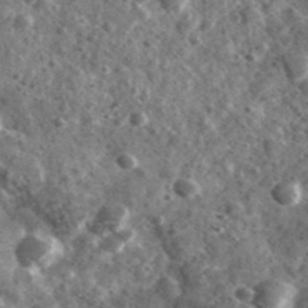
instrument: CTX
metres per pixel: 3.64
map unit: Ave
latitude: 38.1956
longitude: -107.6883
